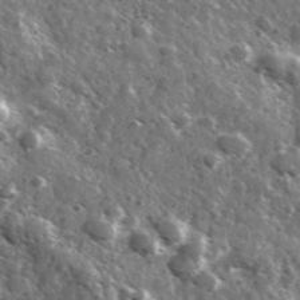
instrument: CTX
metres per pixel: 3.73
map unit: Ave
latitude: 37.8584
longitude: -108.0633
